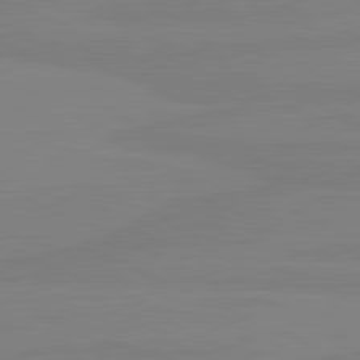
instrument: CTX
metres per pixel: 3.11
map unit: lApd
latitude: 81.4426
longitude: -178.4979
